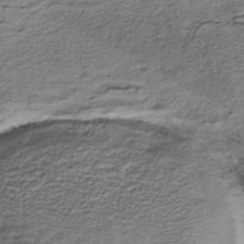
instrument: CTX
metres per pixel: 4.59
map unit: eHh
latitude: -42.8974
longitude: 116.9730
